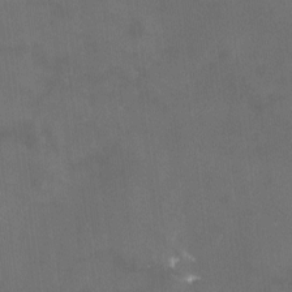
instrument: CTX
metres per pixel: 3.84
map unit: lHvf
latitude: -13.7100
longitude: -100.8947
